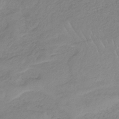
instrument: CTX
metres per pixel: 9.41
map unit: HNb
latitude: -33.1620
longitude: 63.8800
